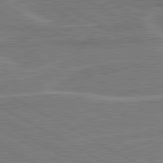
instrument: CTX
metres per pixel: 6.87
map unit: lApd
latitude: 81.0080
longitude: 122.6141
